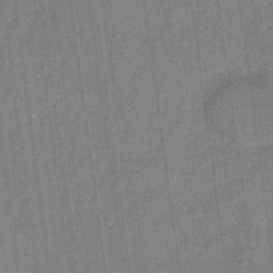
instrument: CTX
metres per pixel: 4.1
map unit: HNb
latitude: -45.6155
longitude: -35.3292
